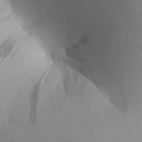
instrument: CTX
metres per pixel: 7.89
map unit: Aa
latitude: 24.3089
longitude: -136.7624
